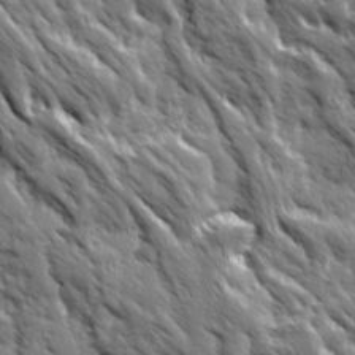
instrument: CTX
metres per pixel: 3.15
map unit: Ave
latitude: 19.6882
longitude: -134.8191
